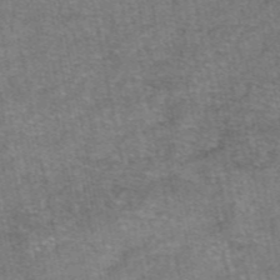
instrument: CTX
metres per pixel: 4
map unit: eAb
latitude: 47.6694
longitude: 103.5777
